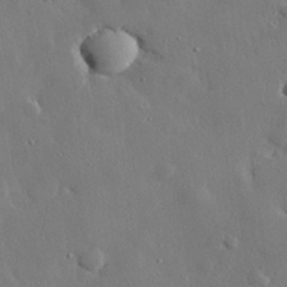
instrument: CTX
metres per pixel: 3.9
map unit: eHh
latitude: 29.7827
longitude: -80.6113
